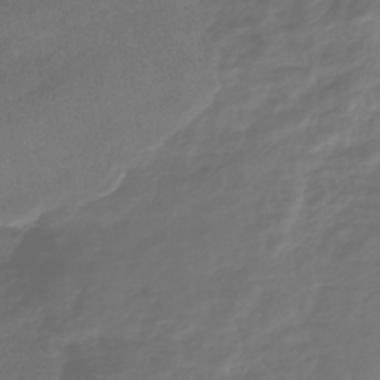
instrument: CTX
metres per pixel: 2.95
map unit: HNhu
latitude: -42.7274
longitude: 102.1984
